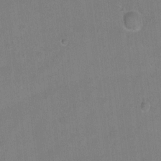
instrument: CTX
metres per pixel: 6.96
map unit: Hto
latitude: -5.1620
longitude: -35.8205
